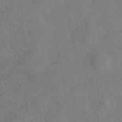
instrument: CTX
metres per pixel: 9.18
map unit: eAb
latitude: 42.2901
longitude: 104.9919
